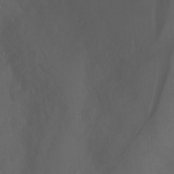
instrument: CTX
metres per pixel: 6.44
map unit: Ht
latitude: -0.8975
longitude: -45.7449
